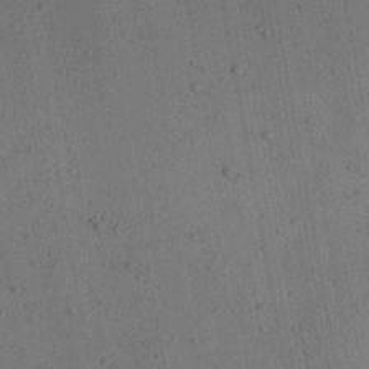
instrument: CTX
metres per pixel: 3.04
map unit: Aa
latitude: 22.5357
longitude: -143.0648
